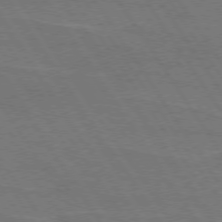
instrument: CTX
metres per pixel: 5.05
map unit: lApd
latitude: 74.3845
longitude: -56.2522
